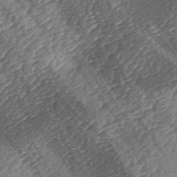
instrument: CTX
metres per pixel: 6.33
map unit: lAa
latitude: -3.0108
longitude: -127.2537
